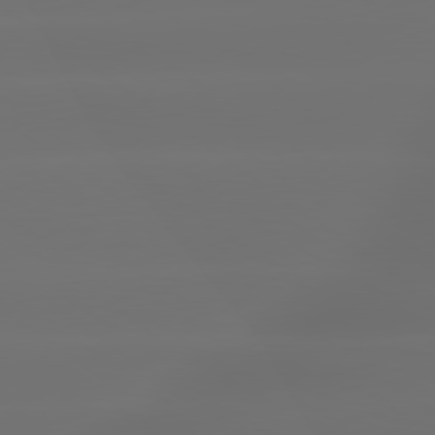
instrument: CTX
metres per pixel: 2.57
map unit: lApd
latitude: 79.4994
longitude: -135.9528
